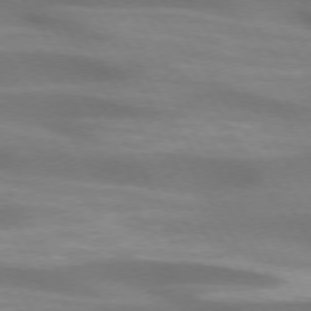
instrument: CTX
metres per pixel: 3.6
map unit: lApd
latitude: 73.5749
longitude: -53.0270
